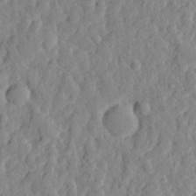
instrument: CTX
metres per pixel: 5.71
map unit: eHh
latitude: 28.1011
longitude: -76.7435
